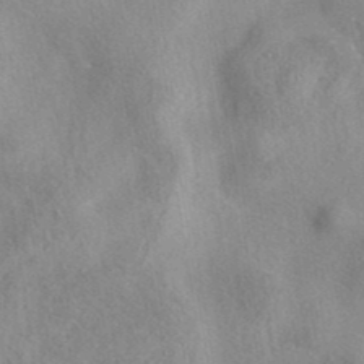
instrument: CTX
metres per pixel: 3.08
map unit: eAb
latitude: 40.0444
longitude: 108.9920
